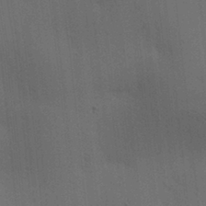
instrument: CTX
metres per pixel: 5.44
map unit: lAa
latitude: 11.8583
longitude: -108.7813
